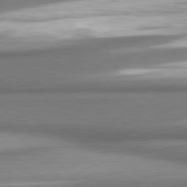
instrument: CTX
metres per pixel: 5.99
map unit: lApd
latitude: 80.6113
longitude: 179.8422
